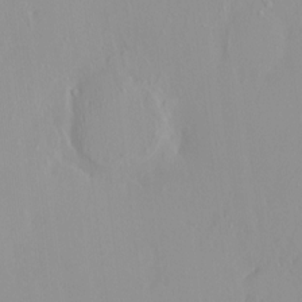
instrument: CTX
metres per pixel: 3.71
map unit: HNhu
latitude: 2.7435
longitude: 6.9164
